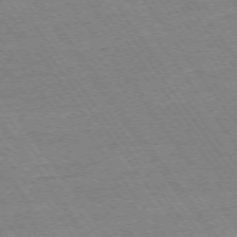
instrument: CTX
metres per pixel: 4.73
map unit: Ap
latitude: -74.5196
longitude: -82.8191
